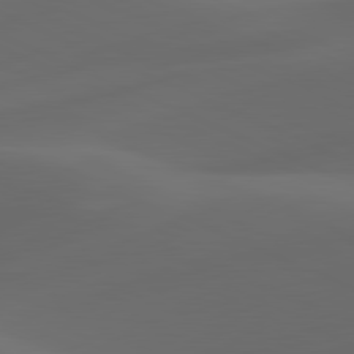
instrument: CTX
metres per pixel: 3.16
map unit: lApd
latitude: 81.0269
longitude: -82.7246
